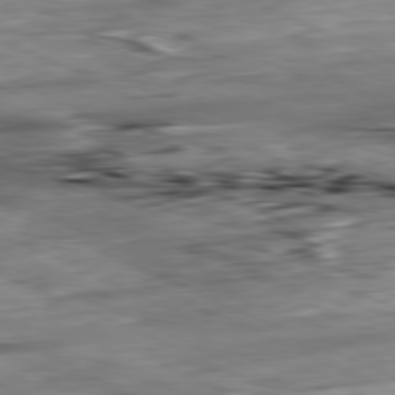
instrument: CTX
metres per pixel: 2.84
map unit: Ap
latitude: -81.4833
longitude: -87.6316
